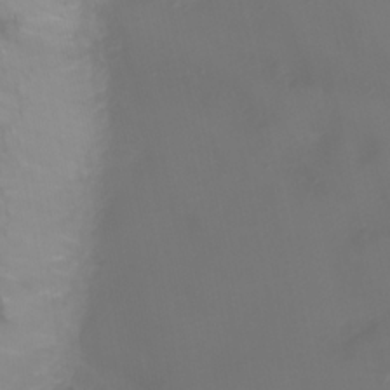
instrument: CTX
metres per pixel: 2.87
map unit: Ht
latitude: 1.3670
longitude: -21.8961
